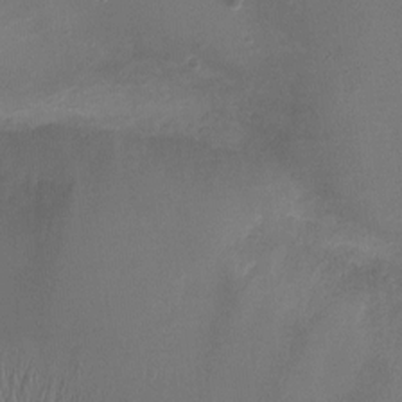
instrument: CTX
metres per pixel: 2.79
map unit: Ht
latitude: 1.4048
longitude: -19.9150
